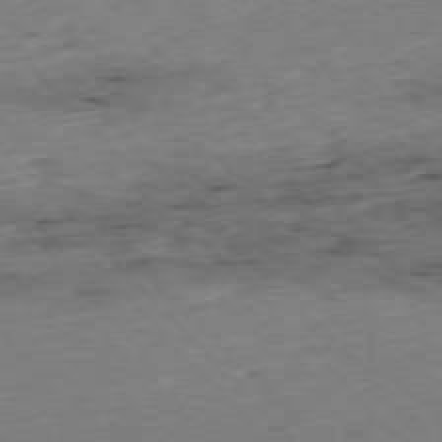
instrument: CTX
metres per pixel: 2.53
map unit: Ap
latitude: -76.4062
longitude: -87.6127
